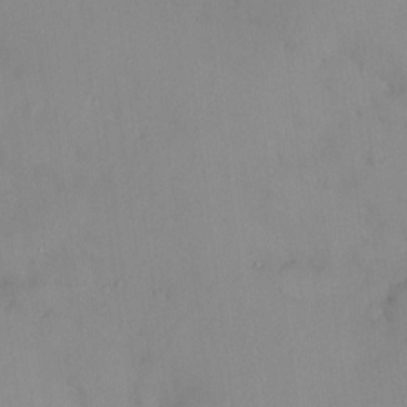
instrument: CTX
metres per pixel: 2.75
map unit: HNhu
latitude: 6.6679
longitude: 1.3699
